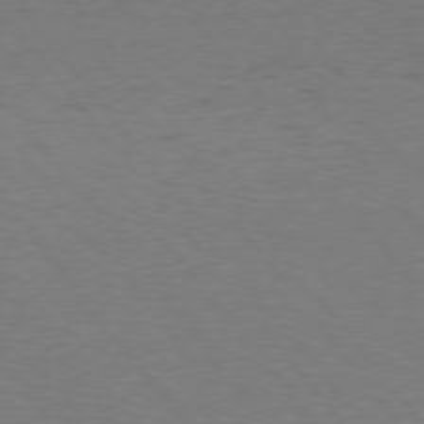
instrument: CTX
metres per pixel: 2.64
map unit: Hpe
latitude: 75.6694
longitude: -144.3845
